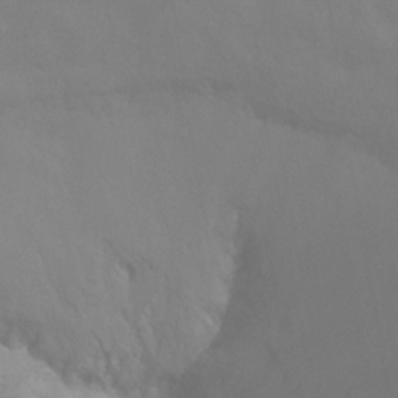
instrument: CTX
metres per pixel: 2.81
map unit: Ht
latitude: -15.1243
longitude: -53.1025
